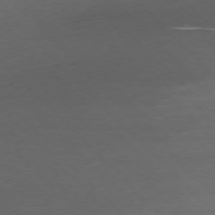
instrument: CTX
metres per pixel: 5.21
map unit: Ap
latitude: -77.0675
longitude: -69.1970
